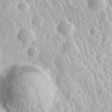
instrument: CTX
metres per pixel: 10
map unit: Hve
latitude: 24.7435
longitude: 146.4629
